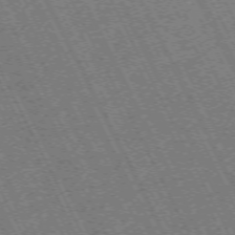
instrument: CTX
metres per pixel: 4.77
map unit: Hpe
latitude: -71.2376
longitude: 10.4818
